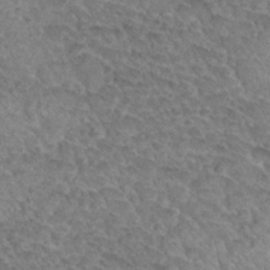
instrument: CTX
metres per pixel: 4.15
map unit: Hto
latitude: 32.1389
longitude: -48.7813
